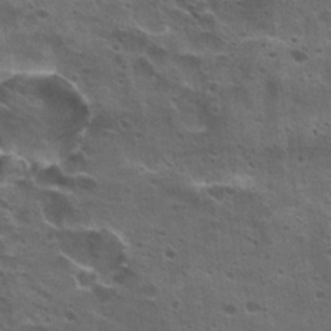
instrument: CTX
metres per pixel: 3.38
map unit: Hto
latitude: 22.2900
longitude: -42.2712
